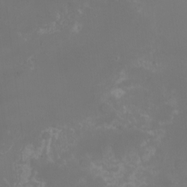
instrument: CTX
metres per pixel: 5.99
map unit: Nhu
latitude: -8.0283
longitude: -84.4223
